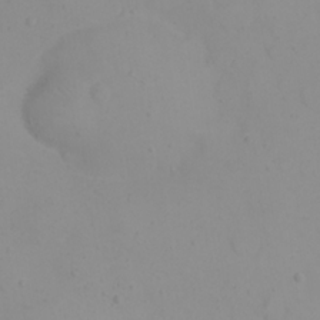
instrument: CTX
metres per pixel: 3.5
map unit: eHh
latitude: 21.9339
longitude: -63.8584
